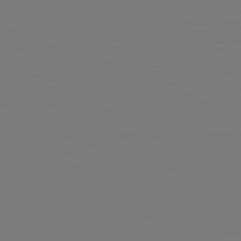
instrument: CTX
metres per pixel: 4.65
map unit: Hpe
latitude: 78.3845
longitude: -139.3293
